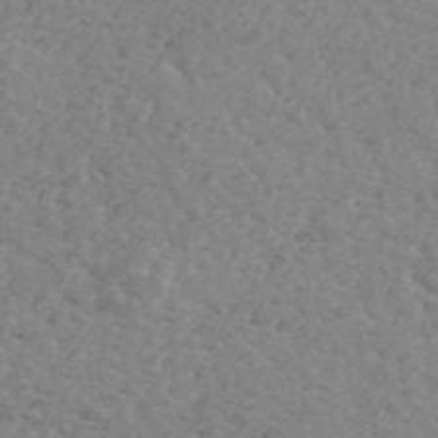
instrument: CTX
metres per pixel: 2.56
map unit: ANa
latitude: 43.4993
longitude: 28.7841
